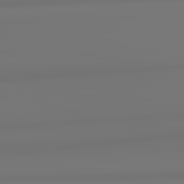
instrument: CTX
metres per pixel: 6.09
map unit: lApd
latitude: 82.3845
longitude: 170.9542
